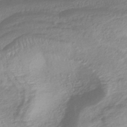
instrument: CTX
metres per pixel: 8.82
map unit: eHb
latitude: -40.1606
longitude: 78.3306
